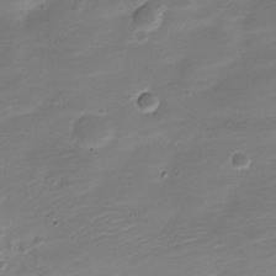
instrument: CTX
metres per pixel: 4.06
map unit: Nve
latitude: -21.5399
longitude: 104.5384
